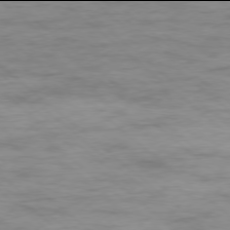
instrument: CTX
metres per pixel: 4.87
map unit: Ap
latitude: -78.0094
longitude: -93.2726
